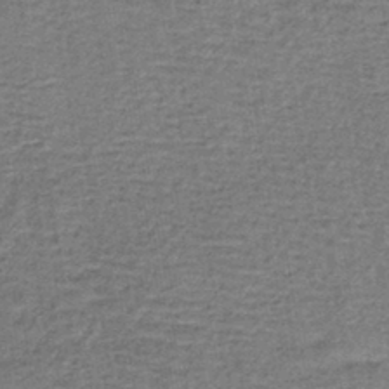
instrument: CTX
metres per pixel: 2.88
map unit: lHb
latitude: -40.9542
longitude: 59.5210
